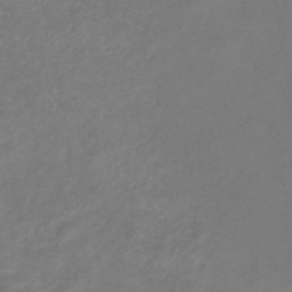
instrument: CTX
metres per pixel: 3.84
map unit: lHb
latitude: -37.3698
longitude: 72.8597
